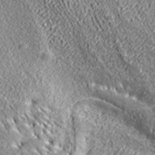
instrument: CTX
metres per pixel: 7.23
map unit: lHvf
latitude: 40.1010
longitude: -85.9150
